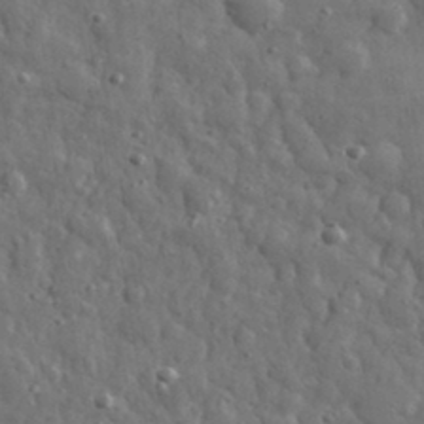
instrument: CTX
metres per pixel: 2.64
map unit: eHh
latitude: 33.2159
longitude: -70.7057
